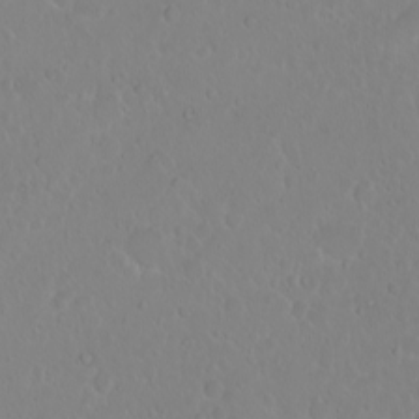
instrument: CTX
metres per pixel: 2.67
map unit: eHh
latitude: 1.4615
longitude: -55.2348
